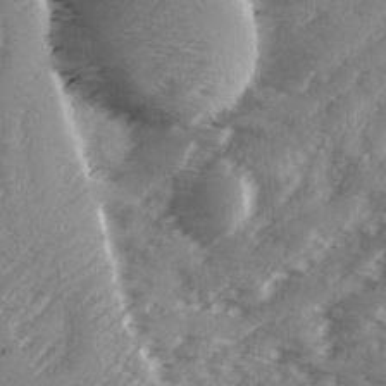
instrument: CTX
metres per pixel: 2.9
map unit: Ave
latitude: 1.8016
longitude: -111.0270
